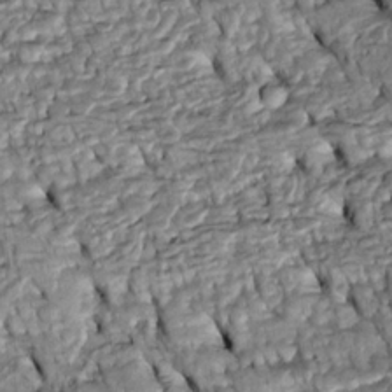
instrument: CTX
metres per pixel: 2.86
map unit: Htu
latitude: -5.2942
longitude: 153.8989
